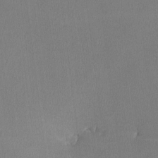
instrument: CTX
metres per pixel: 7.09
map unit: lHvf
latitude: -11.6722
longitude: -100.1956
